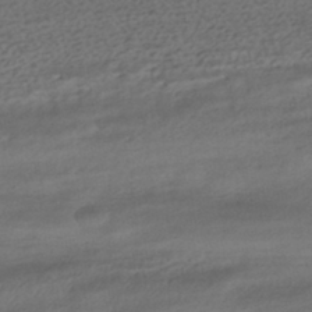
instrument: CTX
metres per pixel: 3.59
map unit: HNhu
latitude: -42.3306
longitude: 103.5966
